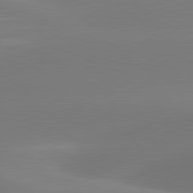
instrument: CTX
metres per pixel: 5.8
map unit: lApd
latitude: 81.6316
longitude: -162.6302
